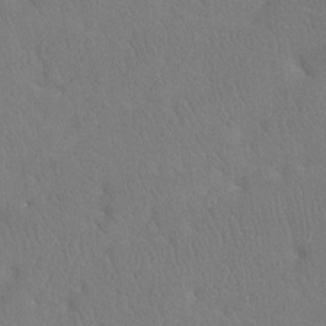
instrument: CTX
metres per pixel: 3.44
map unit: Htu
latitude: -7.7288
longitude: -33.8583
